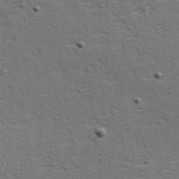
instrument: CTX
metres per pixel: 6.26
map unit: Hve
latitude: 23.9717
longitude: -97.9339
